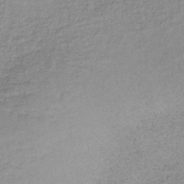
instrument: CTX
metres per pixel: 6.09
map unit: lHb
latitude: -35.2376
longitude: 63.4454
